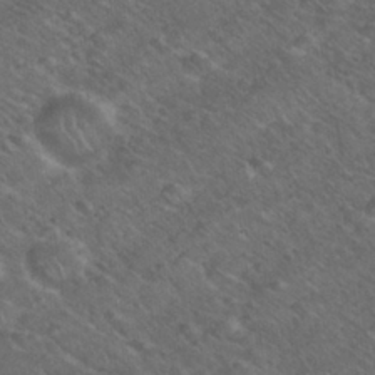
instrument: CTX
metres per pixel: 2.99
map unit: Nhu
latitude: 26.6491
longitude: -55.6883
